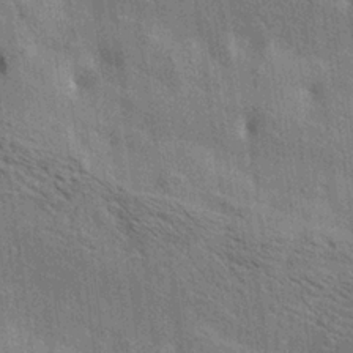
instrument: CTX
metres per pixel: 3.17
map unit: lAa
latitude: 19.4426
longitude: -139.7827
